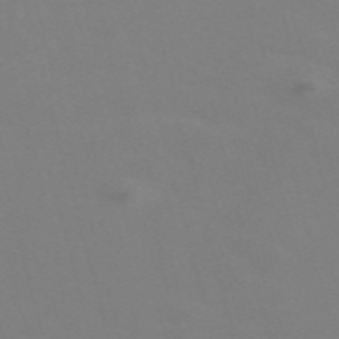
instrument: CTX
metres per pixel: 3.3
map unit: Nve
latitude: -58.0472
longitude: 60.3495
